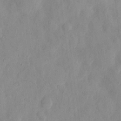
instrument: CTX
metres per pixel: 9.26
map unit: Hto
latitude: 7.3671
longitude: -59.9528
